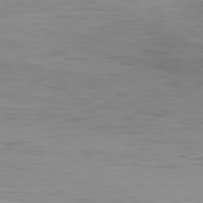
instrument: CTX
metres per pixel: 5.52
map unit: Hpe
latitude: -80.8786
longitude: 18.1984
